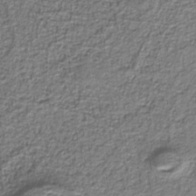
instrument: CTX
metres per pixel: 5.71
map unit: HNb
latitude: -39.9556
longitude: 51.1809
